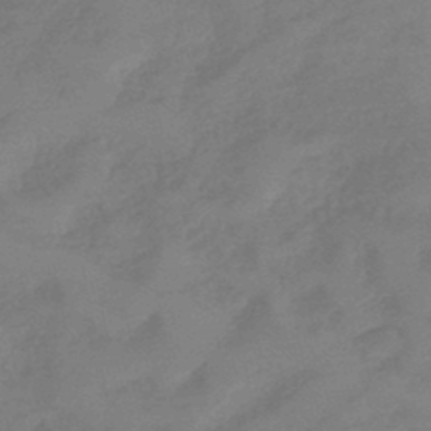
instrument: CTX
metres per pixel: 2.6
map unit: eHb
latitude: -45.4643
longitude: 85.4454
